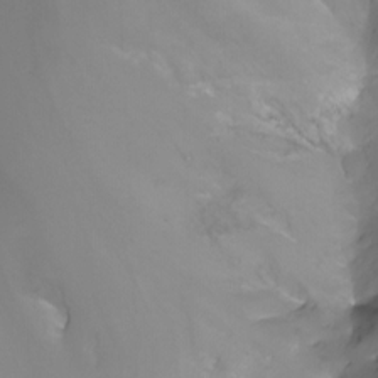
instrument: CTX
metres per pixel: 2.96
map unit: Nhu
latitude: -13.4266
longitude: -63.1970
